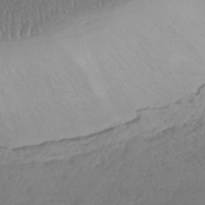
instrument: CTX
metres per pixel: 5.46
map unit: HNhu
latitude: -41.7666
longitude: 106.0283
